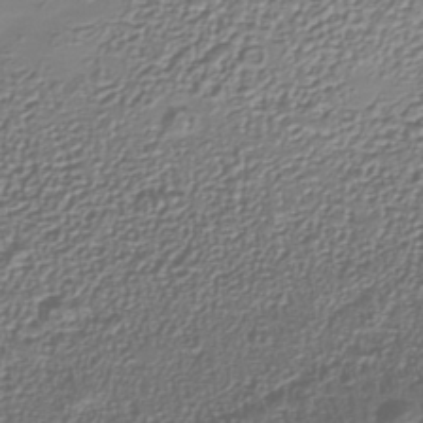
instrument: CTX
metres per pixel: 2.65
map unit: Nhu
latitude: -39.1242
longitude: -84.8758
